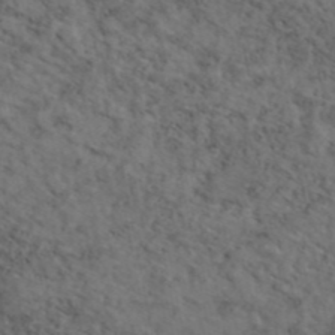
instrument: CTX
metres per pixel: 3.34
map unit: eAb
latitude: 46.3468
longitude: 116.7841
